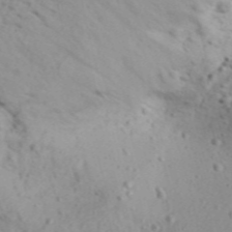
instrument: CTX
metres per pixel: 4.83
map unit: Aa
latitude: 31.3860
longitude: -136.4412
